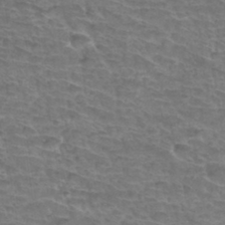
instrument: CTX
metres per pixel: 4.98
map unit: Hto
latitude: 34.5923
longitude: -44.2333
